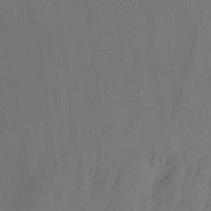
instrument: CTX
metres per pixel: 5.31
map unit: Ave
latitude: 21.4049
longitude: -138.1200
